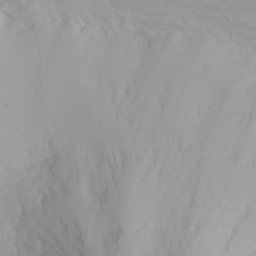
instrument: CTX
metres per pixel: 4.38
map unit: Nhu
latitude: -0.0661
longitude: -76.1955
